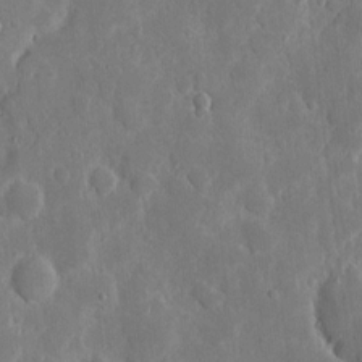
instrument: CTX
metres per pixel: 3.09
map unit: eHh
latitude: 7.6505
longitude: -70.5735
